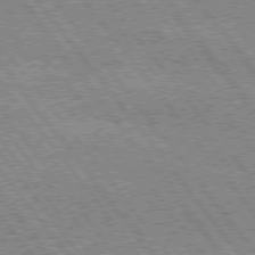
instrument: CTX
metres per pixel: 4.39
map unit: Hpe
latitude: 75.8205
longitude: -149.2915
